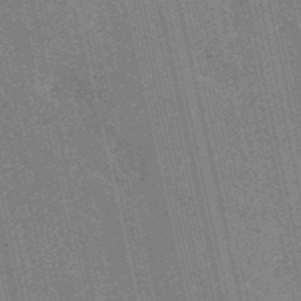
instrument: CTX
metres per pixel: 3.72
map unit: HNb
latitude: -53.3509
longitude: -38.0255
